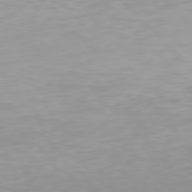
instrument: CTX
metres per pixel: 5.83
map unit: Hpe
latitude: 77.2159
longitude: -172.5356
